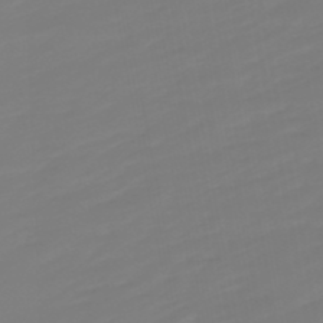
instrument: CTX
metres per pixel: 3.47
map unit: lHb
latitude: -49.8045
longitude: 82.2928
